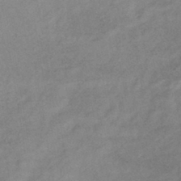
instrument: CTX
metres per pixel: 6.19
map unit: eHb
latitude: -41.6911
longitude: 82.6707
